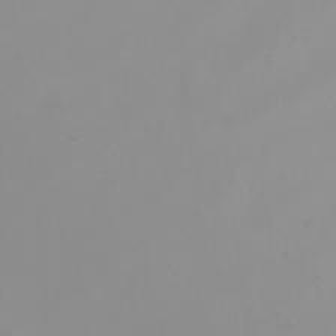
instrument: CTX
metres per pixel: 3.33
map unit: Nhu
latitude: -4.9352
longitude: -93.2159
